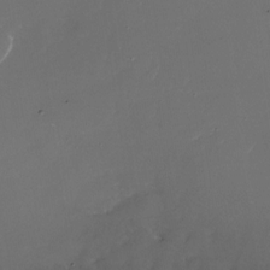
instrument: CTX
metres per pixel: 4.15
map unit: Nhu
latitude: -27.2564
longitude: -72.7247
